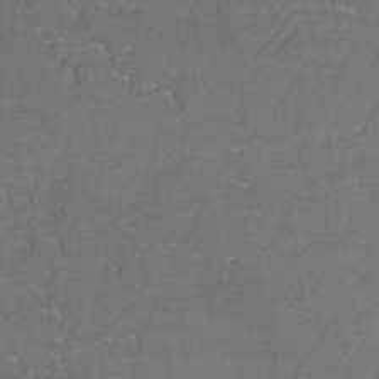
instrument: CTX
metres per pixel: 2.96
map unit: lHb
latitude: -38.1417
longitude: 61.2187
